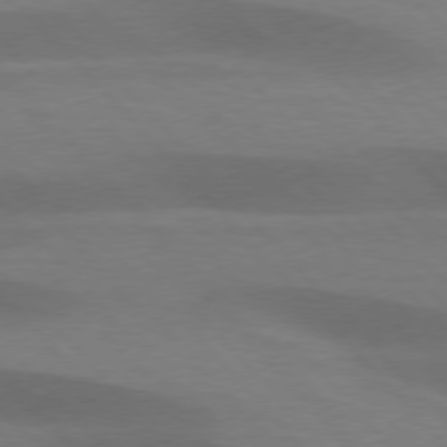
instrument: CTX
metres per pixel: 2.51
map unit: lApd
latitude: 76.4223
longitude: -59.2537
